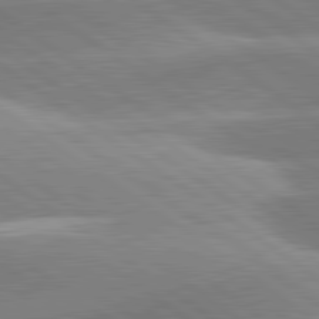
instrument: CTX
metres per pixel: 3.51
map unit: lApd
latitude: 81.5182
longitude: -157.2725
